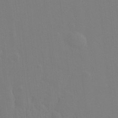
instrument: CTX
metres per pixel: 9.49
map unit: Hto
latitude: -8.3684
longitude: -43.7450
